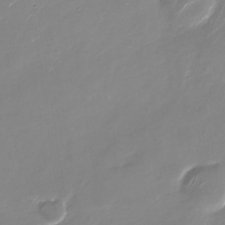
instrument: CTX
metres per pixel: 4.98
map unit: Nhu
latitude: -28.9920
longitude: -76.0444
